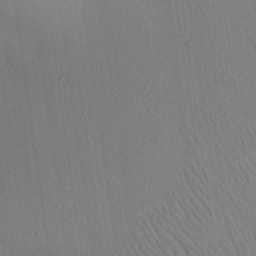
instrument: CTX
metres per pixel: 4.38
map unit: Aa
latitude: 25.4993
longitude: -137.8773
